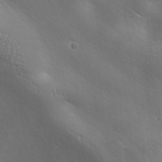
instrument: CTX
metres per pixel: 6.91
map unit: Ave
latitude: 19.3103
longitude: -138.1389
